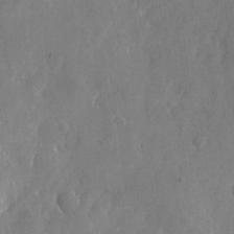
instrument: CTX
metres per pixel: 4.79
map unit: Nhu
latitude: -25.8989
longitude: -70.5546
